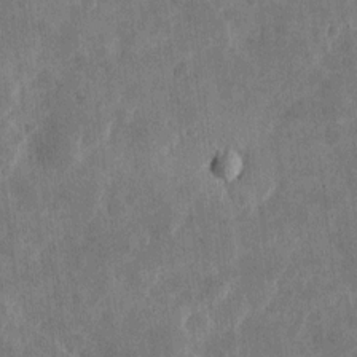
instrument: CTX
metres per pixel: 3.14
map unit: eHh
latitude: 4.9892
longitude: -71.8583
